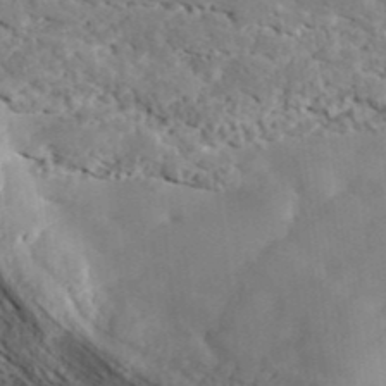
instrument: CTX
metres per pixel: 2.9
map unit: ANa
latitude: 41.3103
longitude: 54.6897
